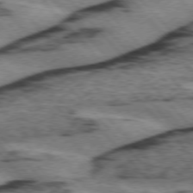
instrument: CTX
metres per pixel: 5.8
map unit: lApd
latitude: 75.2726
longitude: -78.6302
